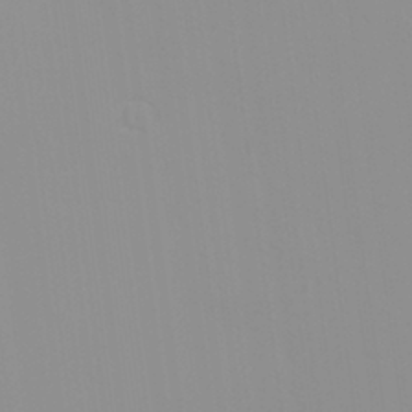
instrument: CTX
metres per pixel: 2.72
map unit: Nhu
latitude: -0.1228
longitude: -78.2712
